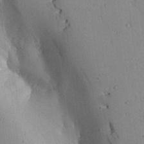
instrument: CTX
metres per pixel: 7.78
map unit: Aa
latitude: 27.7072
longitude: -128.8191
